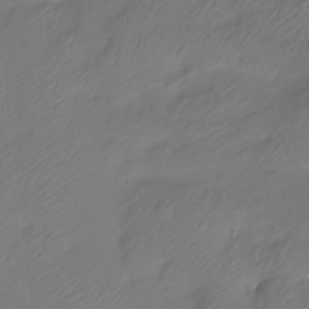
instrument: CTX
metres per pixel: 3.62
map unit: Htu
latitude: -12.9920
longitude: -49.5182
